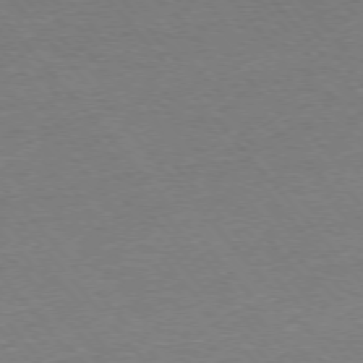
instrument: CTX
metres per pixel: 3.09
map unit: Ap
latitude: -76.1795
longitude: -94.6113
